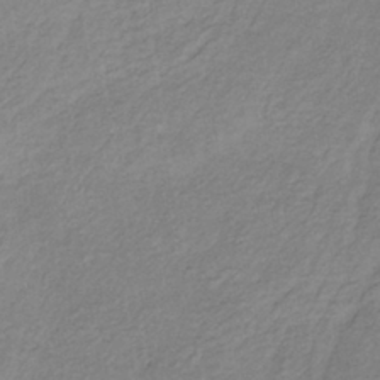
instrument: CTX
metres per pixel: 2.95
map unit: lHb
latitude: -37.1809
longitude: 71.6533
